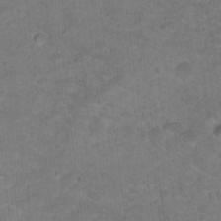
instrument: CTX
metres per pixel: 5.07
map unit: Nhu
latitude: 17.2159
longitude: -32.3278
